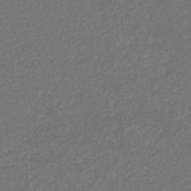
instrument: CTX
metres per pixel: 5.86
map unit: eHb
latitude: -32.3873
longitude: 70.4251
